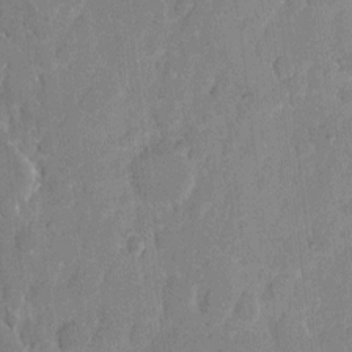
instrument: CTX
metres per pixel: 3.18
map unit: eHh
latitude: 7.7261
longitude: -67.2537
